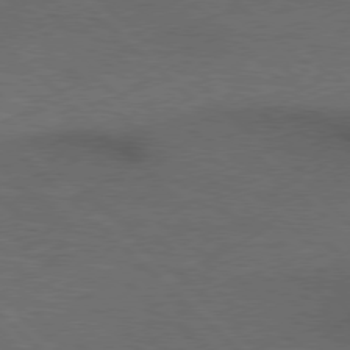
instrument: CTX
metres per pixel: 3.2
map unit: Hpe
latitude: 77.1025
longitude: -157.1214
